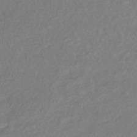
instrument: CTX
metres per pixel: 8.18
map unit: eHb
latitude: -42.5762
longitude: 84.6707
